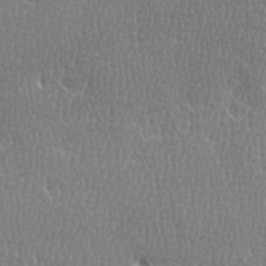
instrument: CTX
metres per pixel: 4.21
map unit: Ave
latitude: -0.3118
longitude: -114.8568
